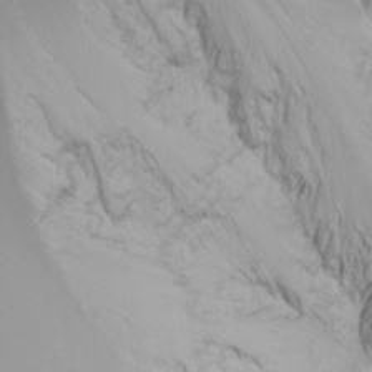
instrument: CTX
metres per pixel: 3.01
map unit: Nhu
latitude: -6.5573
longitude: -91.1781
